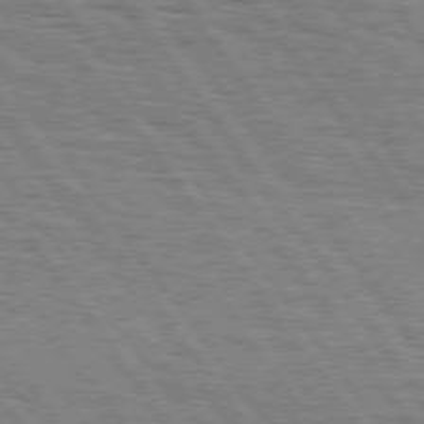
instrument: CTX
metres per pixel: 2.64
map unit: Hpe
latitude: 74.8947
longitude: -152.5168
